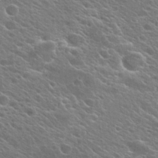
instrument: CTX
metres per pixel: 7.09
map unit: Hto
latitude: 26.1389
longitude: -44.8191
